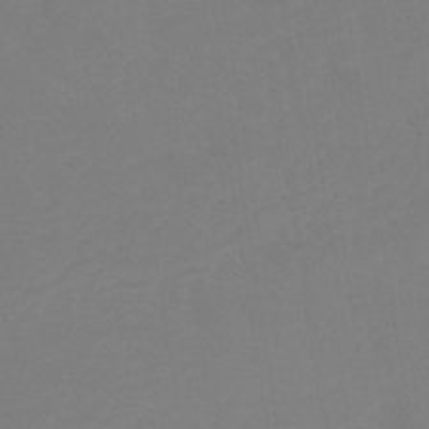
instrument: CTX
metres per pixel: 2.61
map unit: lHb
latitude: -38.3118
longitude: 74.4062
